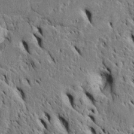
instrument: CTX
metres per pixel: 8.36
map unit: Htu
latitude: -3.4076
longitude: 151.6532
